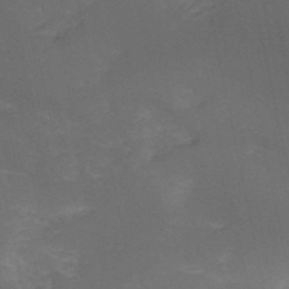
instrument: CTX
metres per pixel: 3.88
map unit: HNb
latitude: -52.4251
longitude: -38.3278
